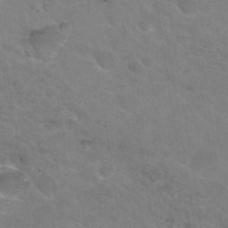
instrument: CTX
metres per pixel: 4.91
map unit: Hto
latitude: 30.5924
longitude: -46.8947
